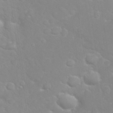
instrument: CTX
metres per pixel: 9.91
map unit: eHh
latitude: 32.2900
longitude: -60.6112
